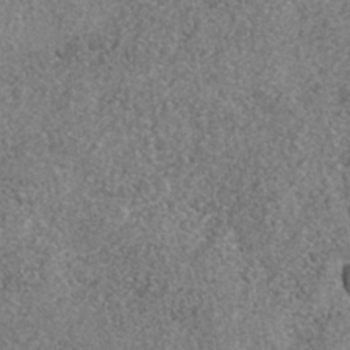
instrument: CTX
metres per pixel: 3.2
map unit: Nhe
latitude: -35.9178
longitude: -130.2334
